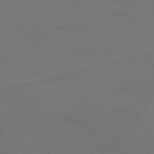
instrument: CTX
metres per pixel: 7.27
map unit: Ap
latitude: -75.3132
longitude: -68.3467
